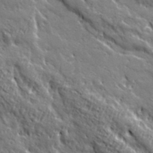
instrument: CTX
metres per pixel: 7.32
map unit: Ave
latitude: 20.3090
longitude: -135.2537
